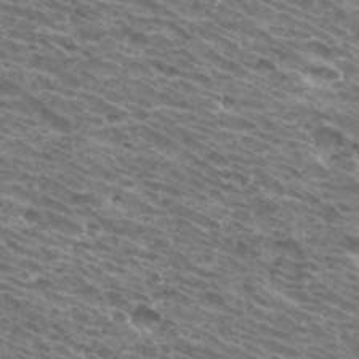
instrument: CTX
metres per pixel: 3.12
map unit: Hto
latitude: 33.1592
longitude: -40.6679
